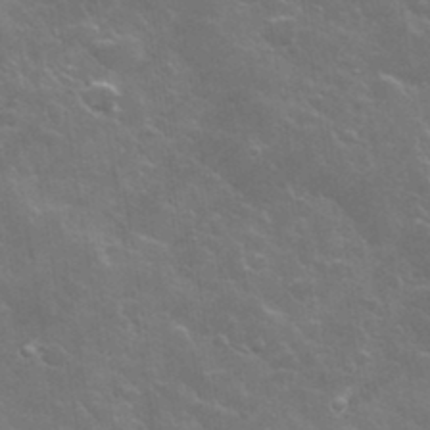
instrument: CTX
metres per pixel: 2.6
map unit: lHvf
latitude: 36.0255
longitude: -91.8961
